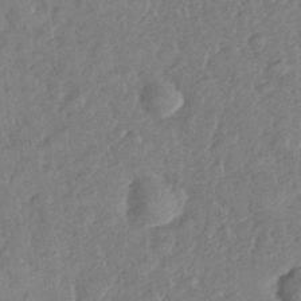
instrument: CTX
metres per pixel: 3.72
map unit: Nhe
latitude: -36.1983
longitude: -177.2537
